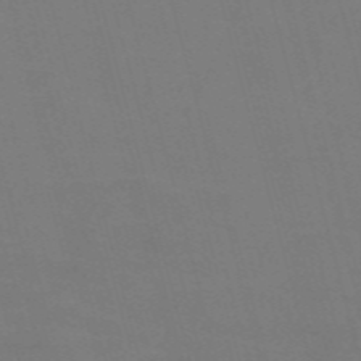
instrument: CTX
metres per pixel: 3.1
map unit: Nve
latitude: -58.8407
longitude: 62.0850
